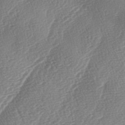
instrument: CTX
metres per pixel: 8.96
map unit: lAa
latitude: -4.6896
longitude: -129.9528
